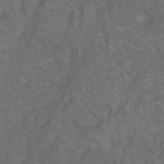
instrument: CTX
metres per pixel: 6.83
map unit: Ht
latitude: 0.1011
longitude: -38.3278
